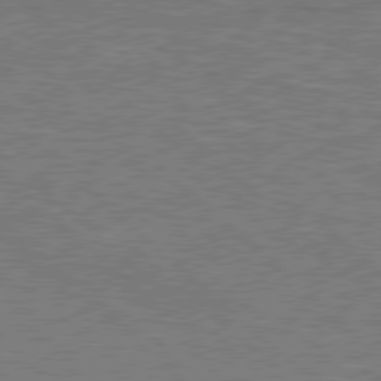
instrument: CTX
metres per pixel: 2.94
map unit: Hpe
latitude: 78.3656
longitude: -127.7450
